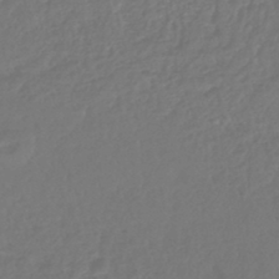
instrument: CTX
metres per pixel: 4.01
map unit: lHb
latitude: -43.2187
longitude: 75.7478
